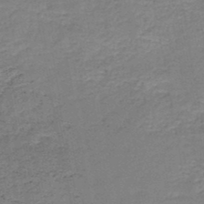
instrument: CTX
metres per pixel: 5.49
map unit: HNb
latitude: -48.7275
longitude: -39.8016
